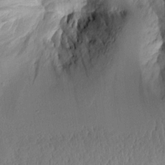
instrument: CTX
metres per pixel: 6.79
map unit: Aa
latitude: 10.2523
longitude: -126.8002
